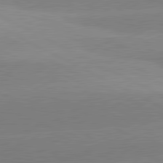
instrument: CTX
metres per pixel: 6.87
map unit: lApd
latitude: 81.1781
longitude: -150.3845
